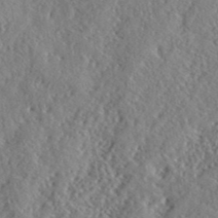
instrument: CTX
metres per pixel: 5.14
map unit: lHvf
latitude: 40.7624
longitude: -88.6302
